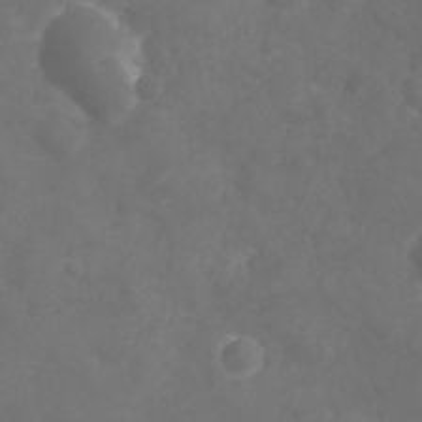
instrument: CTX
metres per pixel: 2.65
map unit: Nhu
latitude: 25.6504
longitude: -63.6694
